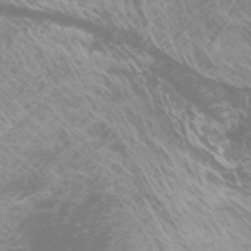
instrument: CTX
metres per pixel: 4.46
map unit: Htu
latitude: -7.0297
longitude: -74.0444
